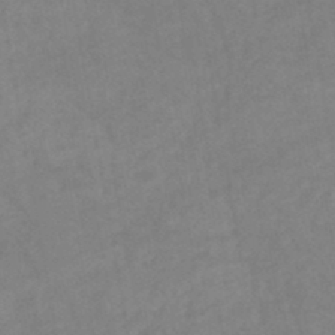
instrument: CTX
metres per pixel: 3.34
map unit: lHb
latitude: -44.5763
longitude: 67.0108
